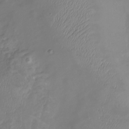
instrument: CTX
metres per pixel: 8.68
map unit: Nhu
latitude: -23.0865
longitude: -56.5734
